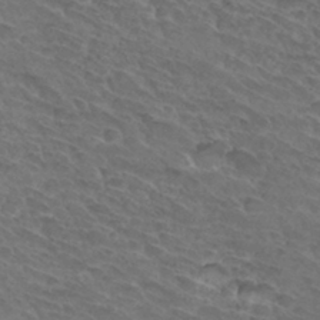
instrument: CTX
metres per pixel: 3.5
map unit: Hto
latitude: 32.6302
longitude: -45.8394
